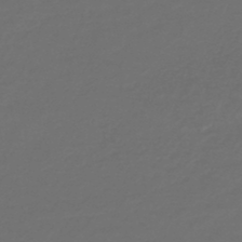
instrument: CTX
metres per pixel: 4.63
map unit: lHb
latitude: -43.8044
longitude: 69.6155
